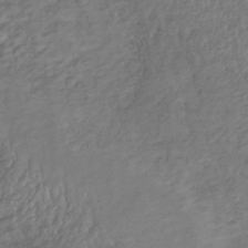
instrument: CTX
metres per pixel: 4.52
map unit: lHb
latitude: -36.9541
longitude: 68.1038
